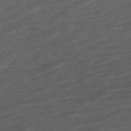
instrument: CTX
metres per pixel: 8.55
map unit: Hpe
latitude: -70.9920
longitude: 15.7856
